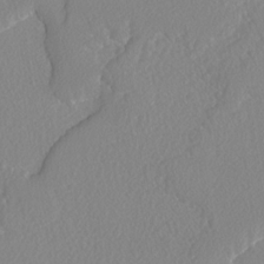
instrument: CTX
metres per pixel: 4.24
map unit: lAvf
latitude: -5.0297
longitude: -108.6490
